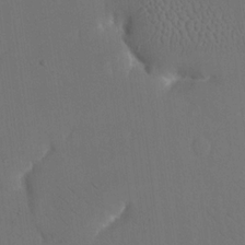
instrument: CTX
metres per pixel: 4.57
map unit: eHh
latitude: 18.8002
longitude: -68.6302
